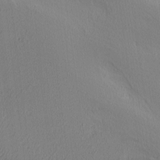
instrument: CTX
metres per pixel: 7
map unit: Ave
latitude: 3.0647
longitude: -115.3481
